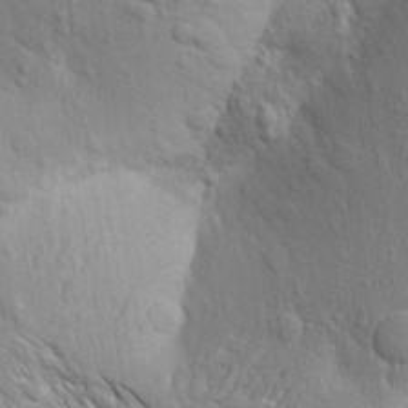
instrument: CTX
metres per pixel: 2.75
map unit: Aa
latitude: 18.5545
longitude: -149.5182
